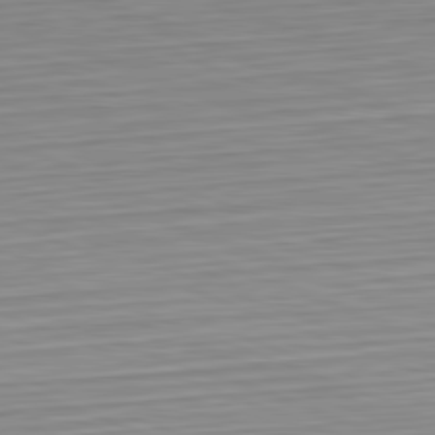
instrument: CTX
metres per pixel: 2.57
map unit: Hpe
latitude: -82.5385
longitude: 12.4251
